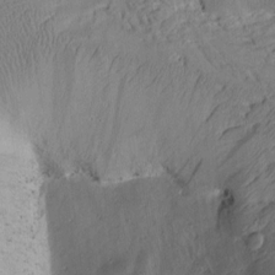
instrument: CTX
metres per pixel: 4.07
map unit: Htu
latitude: 2.6868
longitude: 178.6140
